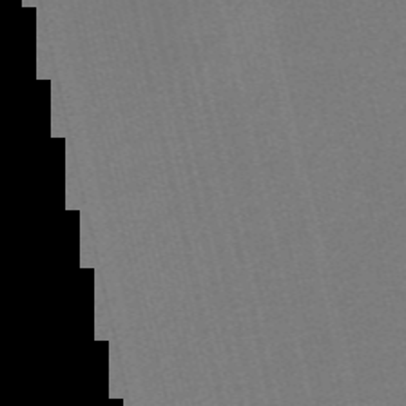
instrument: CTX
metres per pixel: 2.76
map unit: Nve
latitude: -56.3873
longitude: 61.6155
